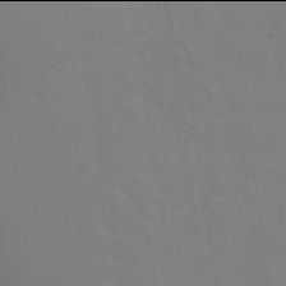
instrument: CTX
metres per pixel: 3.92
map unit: Hto
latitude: 17.9906
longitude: -39.5749
